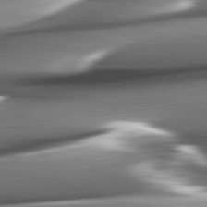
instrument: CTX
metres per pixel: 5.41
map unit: lApd
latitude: 82.5356
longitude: -144.3845
